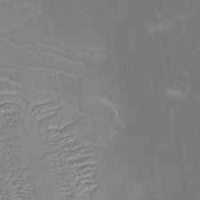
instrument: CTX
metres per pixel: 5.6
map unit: eHh
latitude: -2.9541
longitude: -86.1389
